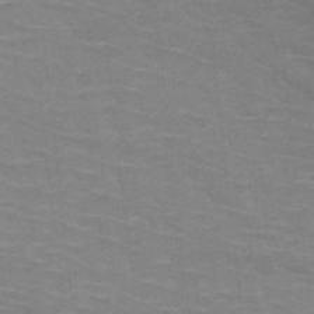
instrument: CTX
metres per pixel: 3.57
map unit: HNb
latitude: -47.1809
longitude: -45.9150
